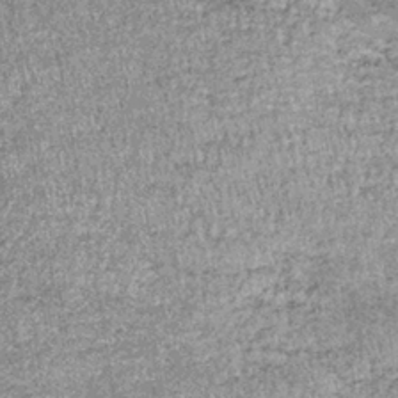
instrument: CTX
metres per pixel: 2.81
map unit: lHb
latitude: -36.1039
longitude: 64.9164
